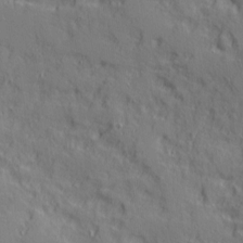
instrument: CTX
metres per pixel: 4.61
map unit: Ave
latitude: 10.8380
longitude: -101.8583
